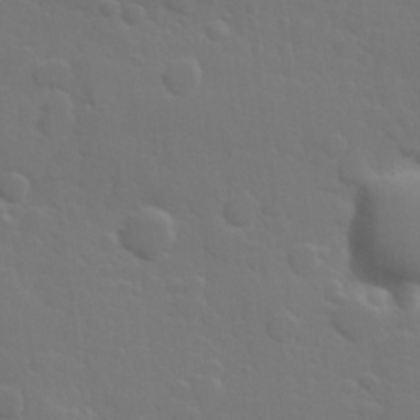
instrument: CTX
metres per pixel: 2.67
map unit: Hve
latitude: 25.2348
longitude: 148.4629
